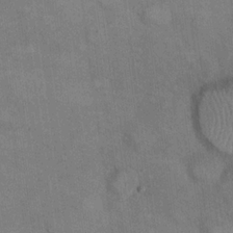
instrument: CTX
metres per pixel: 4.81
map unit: eHh
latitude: 21.9717
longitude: -61.4048
